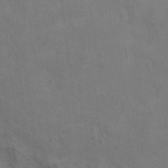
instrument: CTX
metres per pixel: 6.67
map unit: Ht
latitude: 10.7435
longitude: -32.8380
